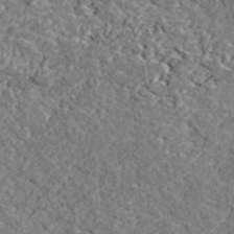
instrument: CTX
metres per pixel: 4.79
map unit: ANa
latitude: 45.2348
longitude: 37.5210
